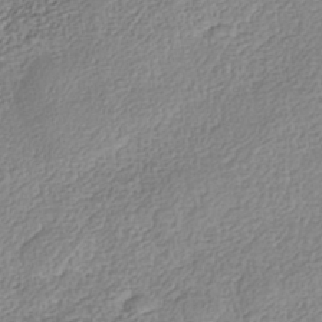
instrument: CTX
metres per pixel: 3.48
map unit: Nhe
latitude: -41.6722
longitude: -110.6491
